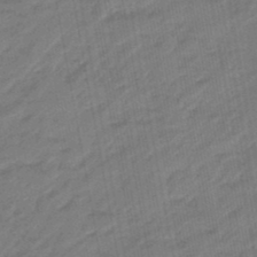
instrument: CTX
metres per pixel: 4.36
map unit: eHb
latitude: -47.0108
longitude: 85.6155
